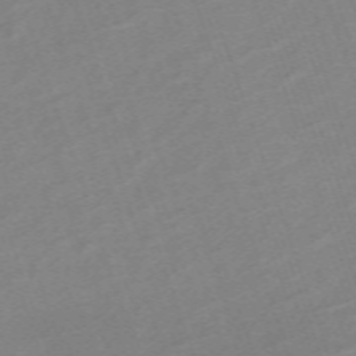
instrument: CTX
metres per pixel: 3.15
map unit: eHh
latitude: -64.4440
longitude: 50.7841
